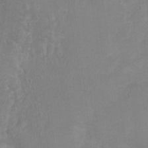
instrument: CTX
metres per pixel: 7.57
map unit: Nhu
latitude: -0.3496
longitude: -16.6868
